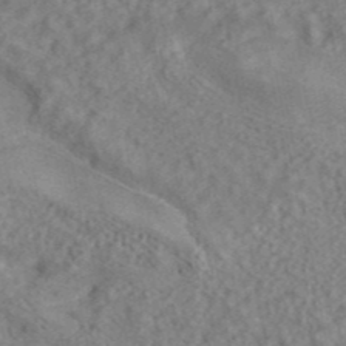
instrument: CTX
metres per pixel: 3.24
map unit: ANa
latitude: 42.1578
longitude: 18.1417
